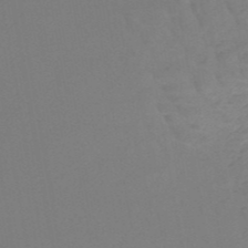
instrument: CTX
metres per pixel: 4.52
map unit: HNb
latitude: -50.5574
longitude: -52.8569
